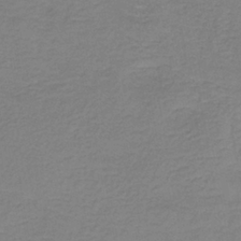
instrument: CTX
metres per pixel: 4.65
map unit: HNb
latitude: -35.5210
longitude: 52.6518
